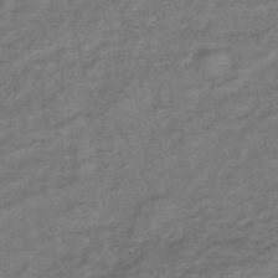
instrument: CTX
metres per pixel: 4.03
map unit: lHb
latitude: -41.0675
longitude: 75.3888
